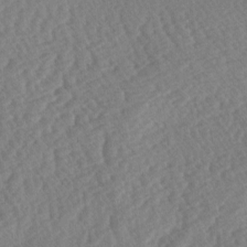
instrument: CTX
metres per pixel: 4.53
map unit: lAa
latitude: -3.2564
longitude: -127.5560
